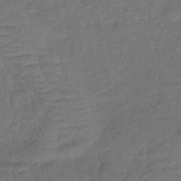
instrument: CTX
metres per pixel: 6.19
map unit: eHb
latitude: -43.2375
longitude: 82.9919
